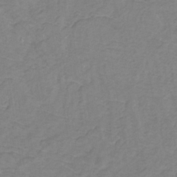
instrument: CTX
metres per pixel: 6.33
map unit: lHb
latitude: -31.4265
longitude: 65.2754
